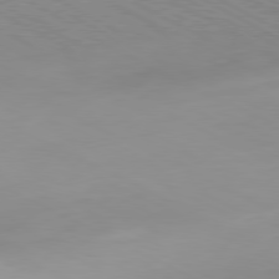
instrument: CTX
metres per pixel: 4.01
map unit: Hpe
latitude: -81.0676
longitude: 16.7841
